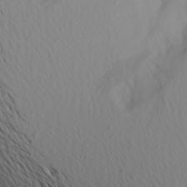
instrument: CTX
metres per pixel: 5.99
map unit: Aa
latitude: 21.1592
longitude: -146.7247
